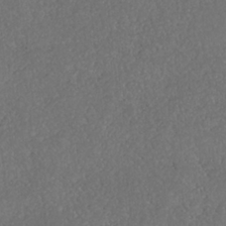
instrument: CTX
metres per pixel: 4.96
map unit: HNhu
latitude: -37.1431
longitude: 33.0298
